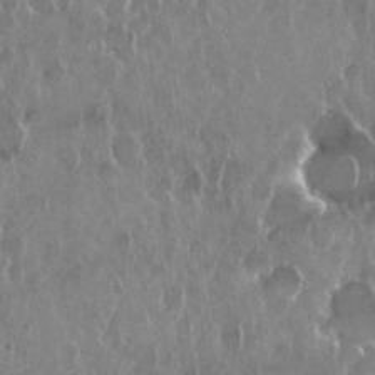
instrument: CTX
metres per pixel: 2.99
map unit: Nhu
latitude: 29.0836
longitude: -62.7624
